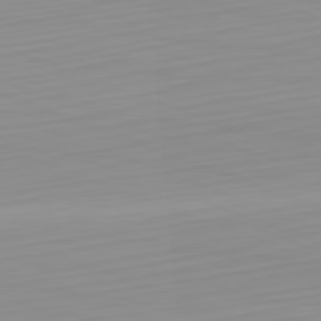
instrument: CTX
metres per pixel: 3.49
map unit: Hpe
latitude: -82.5007
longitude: 17.2754
